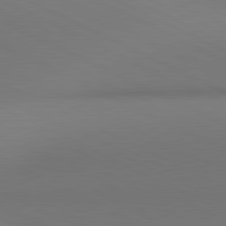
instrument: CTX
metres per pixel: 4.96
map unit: lApd
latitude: 81.1214
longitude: 145.1998
